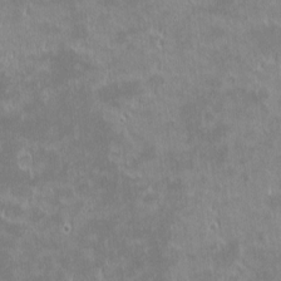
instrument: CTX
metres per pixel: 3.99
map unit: eHh
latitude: -1.1620
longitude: -84.8947
